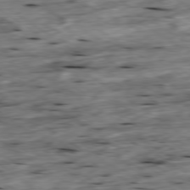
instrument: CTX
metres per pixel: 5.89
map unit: Ap
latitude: -79.5588
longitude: -89.4616
